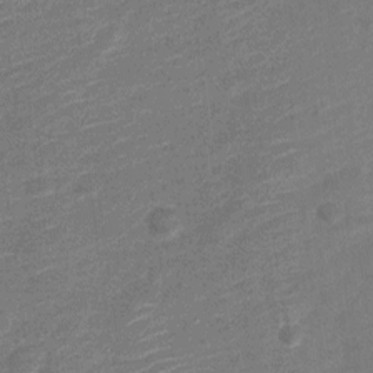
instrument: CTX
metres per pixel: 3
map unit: Nve
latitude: -18.8786
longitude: 108.8408
